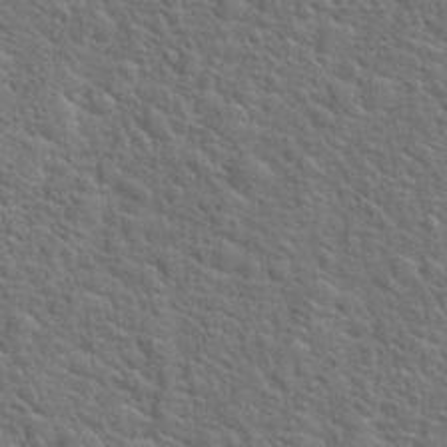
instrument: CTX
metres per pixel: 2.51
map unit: Hto
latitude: 19.2348
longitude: -43.4049
